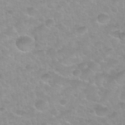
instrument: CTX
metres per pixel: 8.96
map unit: Hto
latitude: 32.5924
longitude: -50.3656
